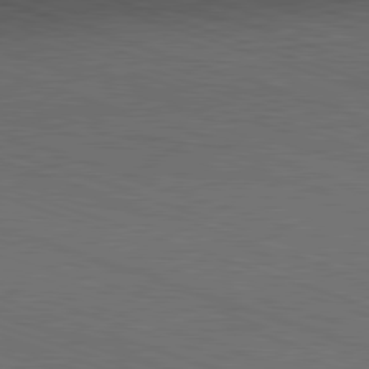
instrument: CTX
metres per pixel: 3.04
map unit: Hpe
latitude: -82.5763
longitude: 14.2929
